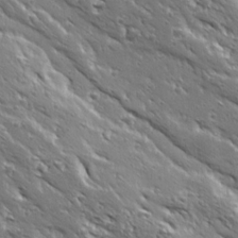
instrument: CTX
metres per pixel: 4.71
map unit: Ave
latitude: 19.5749
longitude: -137.0648
